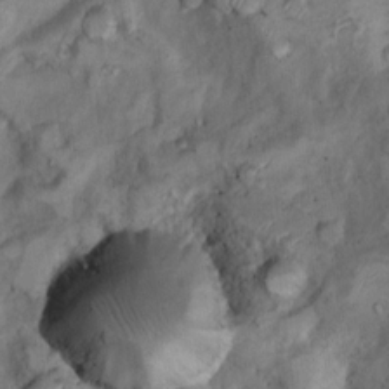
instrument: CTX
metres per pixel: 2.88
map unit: Nhu
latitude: 9.5182
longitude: -25.2725
